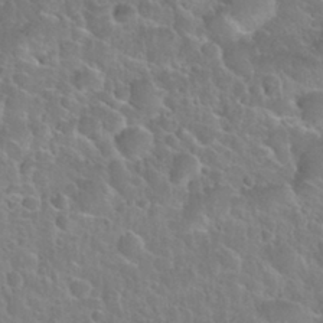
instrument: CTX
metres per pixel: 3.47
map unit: Nhu
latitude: 30.2523
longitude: -52.5924
